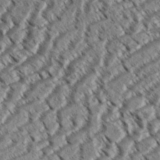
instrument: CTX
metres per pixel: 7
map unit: eHh
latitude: 36.4412
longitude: -138.3845
